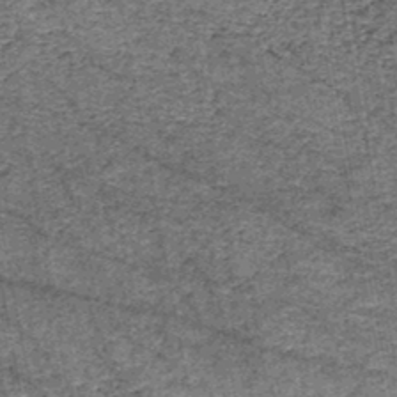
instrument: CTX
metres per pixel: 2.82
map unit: HNb
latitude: -45.0864
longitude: 53.2753
